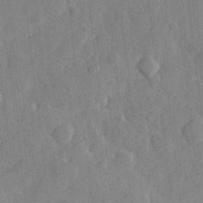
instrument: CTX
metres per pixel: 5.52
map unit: Hve
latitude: 25.7260
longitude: 148.9164
